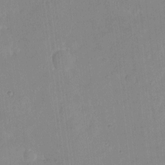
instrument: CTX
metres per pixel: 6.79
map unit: eHh
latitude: 4.4790
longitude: -68.2523
